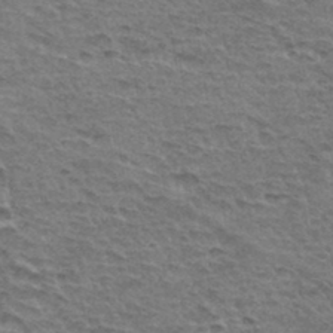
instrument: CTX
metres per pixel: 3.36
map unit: Hto
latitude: 34.5545
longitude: -45.4048
